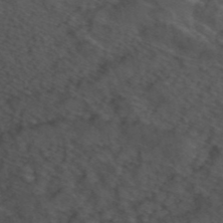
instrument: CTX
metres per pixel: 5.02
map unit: ANa
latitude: 44.1200
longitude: 24.9164
